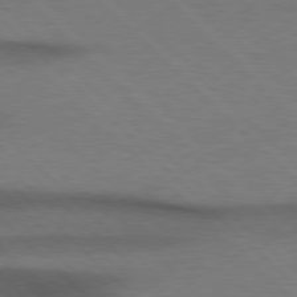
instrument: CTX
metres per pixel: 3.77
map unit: Hpe
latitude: 77.2537
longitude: -156.8002
